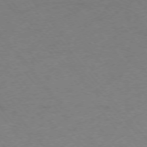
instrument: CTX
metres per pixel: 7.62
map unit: Ap
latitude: -75.4833
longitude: -70.4034
